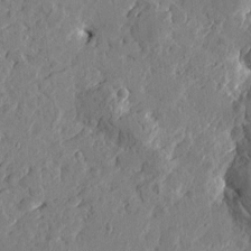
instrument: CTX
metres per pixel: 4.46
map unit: Htu
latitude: -1.9745
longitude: -178.3845
